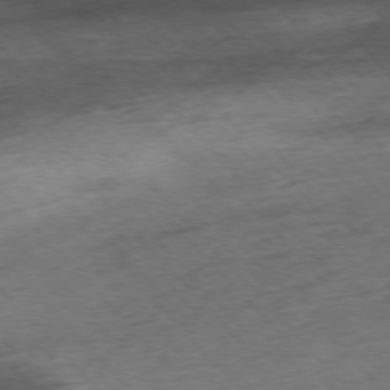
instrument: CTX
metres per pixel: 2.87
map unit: Hpe
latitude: -76.8786
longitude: -11.4616
